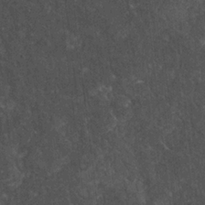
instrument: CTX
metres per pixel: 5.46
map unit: HNhu
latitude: 2.7246
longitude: 4.2739
